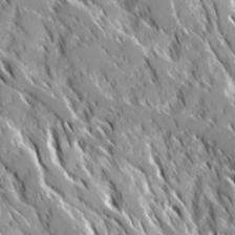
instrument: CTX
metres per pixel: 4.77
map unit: Ave
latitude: 16.7813
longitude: -130.2334
